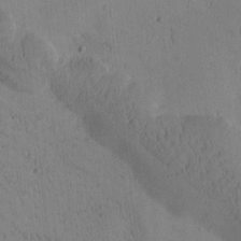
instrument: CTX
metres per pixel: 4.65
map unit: Htu
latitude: -2.9163
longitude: 172.9164
